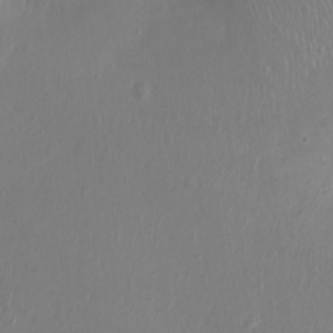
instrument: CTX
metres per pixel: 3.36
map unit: Ht
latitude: -2.3495
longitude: -16.5735
